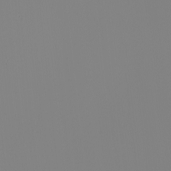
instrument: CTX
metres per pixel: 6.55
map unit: Nhu
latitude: -6.0283
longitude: -95.3482
